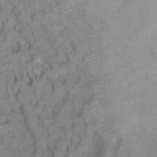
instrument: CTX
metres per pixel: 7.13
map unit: Ht
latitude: 5.7827
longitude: -36.6680
